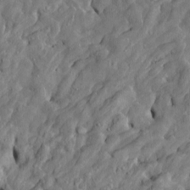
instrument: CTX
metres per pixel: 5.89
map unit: Htu
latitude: -5.4832
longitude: 156.1984
